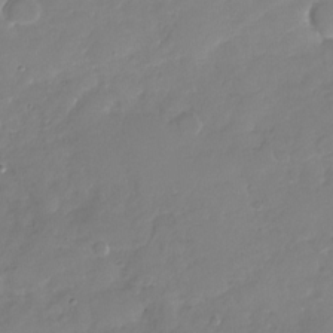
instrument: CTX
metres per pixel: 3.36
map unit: Nhu
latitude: -29.0675
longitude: -61.1592
